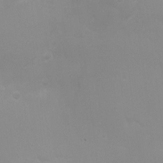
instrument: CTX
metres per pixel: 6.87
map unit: Ht
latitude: -6.9541
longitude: -21.1026
